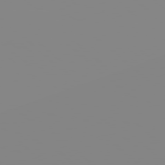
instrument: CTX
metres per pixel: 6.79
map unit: Hpe
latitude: 77.9717
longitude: -142.0633
